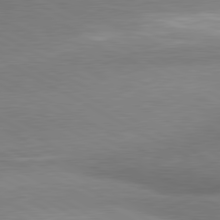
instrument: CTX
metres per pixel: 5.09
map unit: lApd
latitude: 80.6490
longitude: 165.5777
